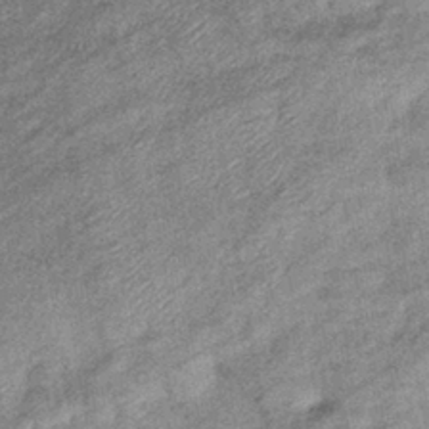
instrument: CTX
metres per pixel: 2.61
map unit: eHb
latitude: -38.5385
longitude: 79.1620
